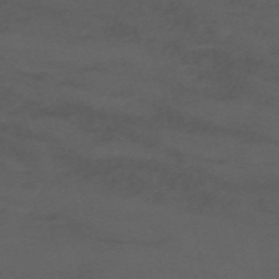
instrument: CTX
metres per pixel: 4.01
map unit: Nhu
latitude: -12.0850
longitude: -74.6679
